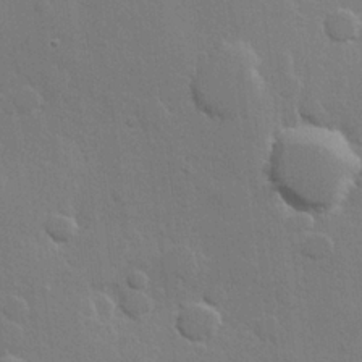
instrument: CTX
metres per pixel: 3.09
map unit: Hve
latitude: 22.4790
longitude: 148.7652
